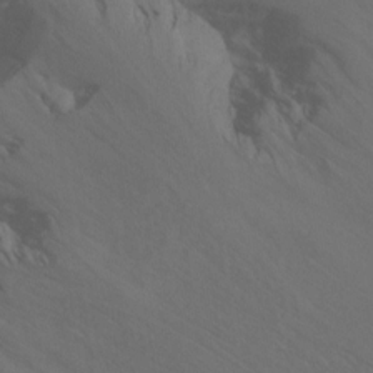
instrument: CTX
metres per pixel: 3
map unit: Ht
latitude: -9.5777
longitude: -38.3656
